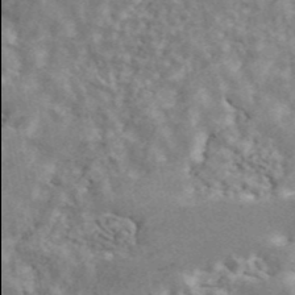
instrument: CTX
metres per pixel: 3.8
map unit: ANa
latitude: 43.4427
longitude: 46.0094
